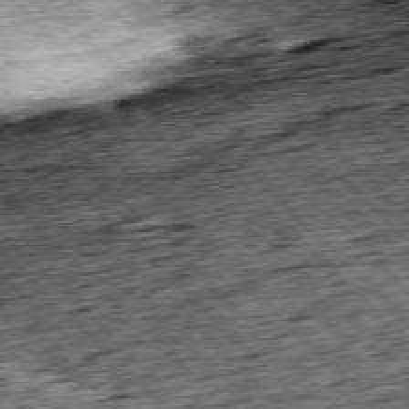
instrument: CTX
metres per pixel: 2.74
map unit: Hpe
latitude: -77.5399
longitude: 13.5210
